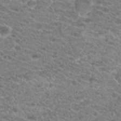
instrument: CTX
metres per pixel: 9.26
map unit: Hto
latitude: 20.6491
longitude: -39.2159
